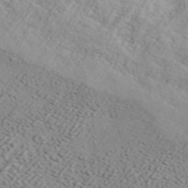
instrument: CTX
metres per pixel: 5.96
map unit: ANa
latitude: 44.8569
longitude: 44.6707
